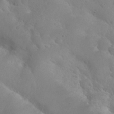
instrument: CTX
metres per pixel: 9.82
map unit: Nhu
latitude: 28.4790
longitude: -55.5182
